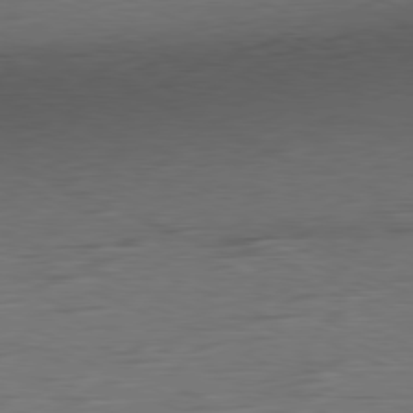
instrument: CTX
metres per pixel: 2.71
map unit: Ap
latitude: -81.2943
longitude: -59.0081
